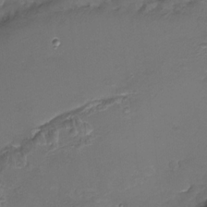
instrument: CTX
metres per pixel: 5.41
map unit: Nhu
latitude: -15.8423
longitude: -56.0444
